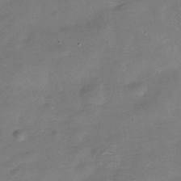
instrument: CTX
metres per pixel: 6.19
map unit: Hve
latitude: -31.4643
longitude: 93.5210
